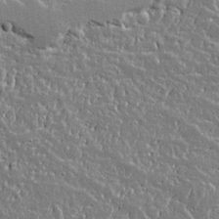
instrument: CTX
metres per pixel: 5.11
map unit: lAvf
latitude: 14.7813
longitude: -128.3278
